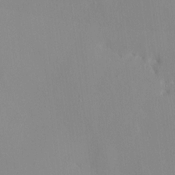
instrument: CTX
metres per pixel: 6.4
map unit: HNhu
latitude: 6.4979
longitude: -3.8394
